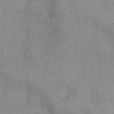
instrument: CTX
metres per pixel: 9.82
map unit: Nhu
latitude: 0.8380
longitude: -16.5356
